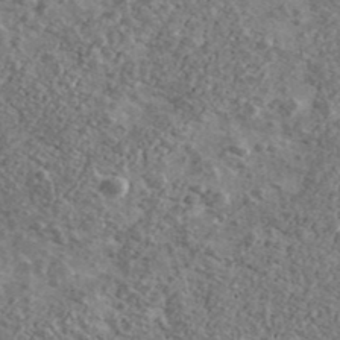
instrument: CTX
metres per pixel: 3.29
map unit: Ave
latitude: 41.2725
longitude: -108.1011
